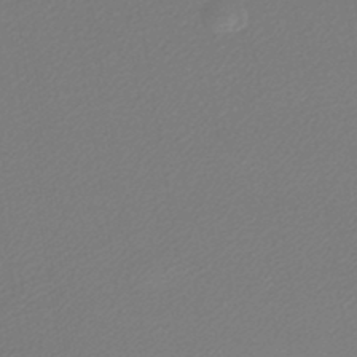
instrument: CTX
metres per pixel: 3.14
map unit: lHb
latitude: -45.2943
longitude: 56.8408
